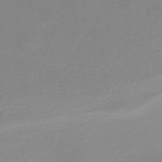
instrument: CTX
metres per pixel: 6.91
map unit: HNb
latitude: -35.1809
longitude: 51.9745
